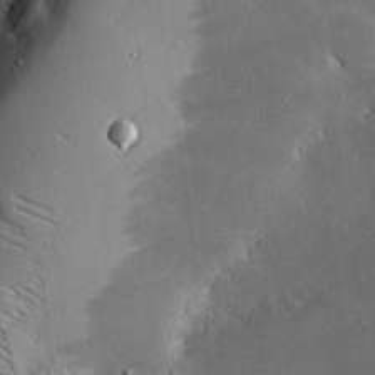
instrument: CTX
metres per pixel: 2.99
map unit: eHh
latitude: 24.0444
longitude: -90.8191
